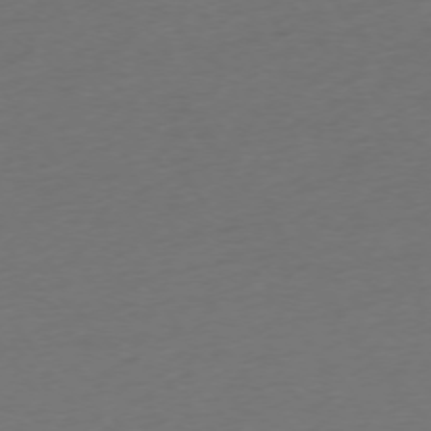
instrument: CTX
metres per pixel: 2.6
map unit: Ap
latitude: -74.6519
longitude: -71.8583
